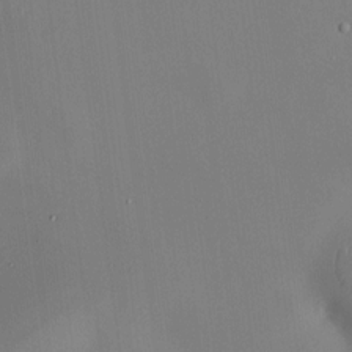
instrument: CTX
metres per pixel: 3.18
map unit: HNhu
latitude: 8.8758
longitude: 10.3684
